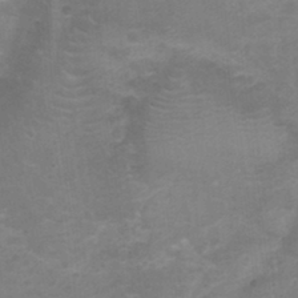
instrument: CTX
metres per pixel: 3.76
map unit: Nhu
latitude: -0.7653
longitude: -16.8002
